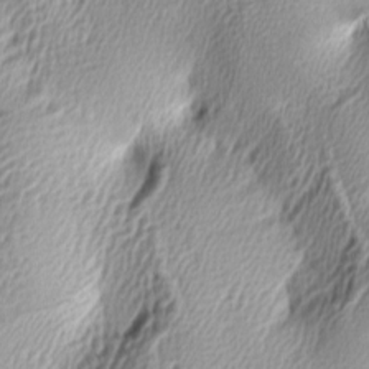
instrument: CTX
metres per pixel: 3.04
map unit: lAa
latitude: -5.4643
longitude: -122.8947
